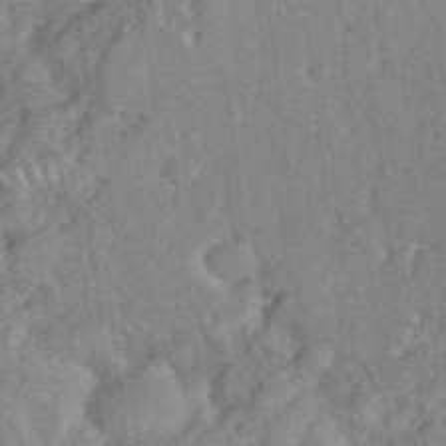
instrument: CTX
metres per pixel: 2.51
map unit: eHh
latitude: 39.4615
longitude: -55.8016
